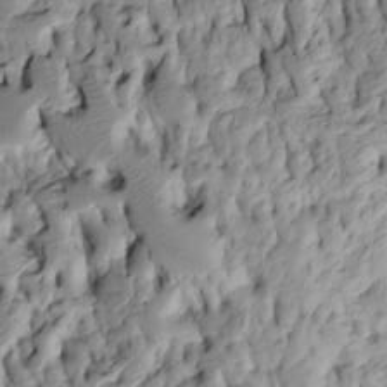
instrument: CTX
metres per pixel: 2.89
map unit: Htu
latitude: -4.4818
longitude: 156.5763
